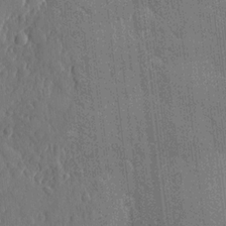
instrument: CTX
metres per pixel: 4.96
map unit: eHh
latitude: 6.0255
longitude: -74.6491
